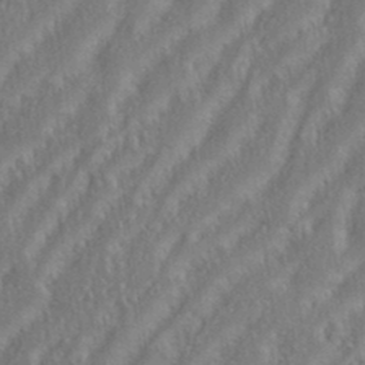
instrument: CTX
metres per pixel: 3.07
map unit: eHh
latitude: 35.0458
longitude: -133.4426
